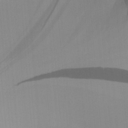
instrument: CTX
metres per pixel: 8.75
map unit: Aa
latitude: 27.1214
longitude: -131.7639
